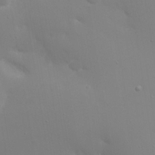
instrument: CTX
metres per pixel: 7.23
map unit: Nhu
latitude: 25.4237
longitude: -56.8757
